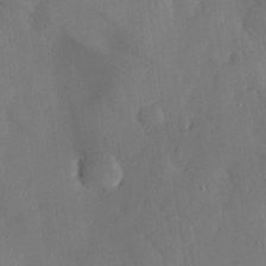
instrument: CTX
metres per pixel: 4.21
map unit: eHh
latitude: 29.7638
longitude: -82.1766
